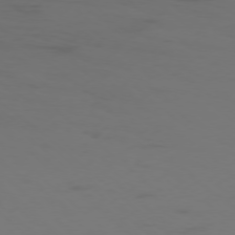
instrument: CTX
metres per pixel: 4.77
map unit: Ap
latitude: -76.6330
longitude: -67.8583
